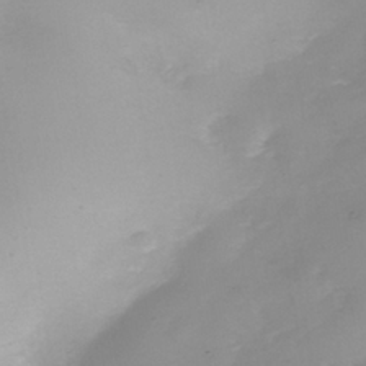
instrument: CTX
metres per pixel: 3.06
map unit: Nhe
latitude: -38.5196
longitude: -116.7057
